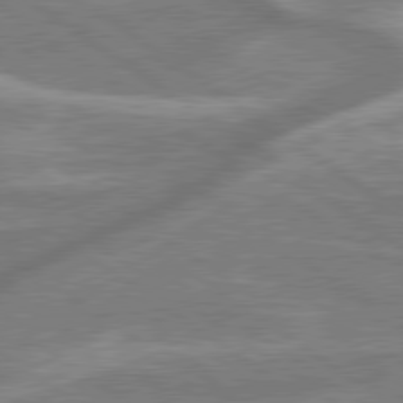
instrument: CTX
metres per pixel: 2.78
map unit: lApd
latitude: 79.4238
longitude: -171.4615
